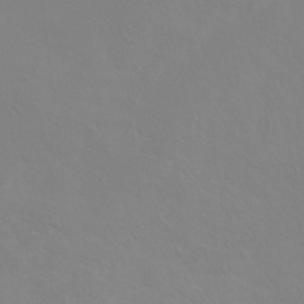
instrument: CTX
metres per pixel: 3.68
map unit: Ht
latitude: 0.1389
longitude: -32.7435
